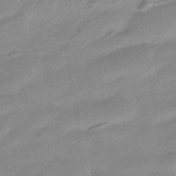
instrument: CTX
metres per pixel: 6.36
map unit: HNhu
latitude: -42.8974
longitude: 90.6141
